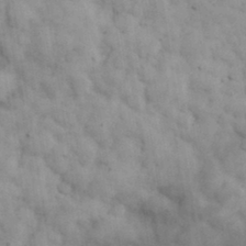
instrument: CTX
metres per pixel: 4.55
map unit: eHh
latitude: 32.5924
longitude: -70.8191
